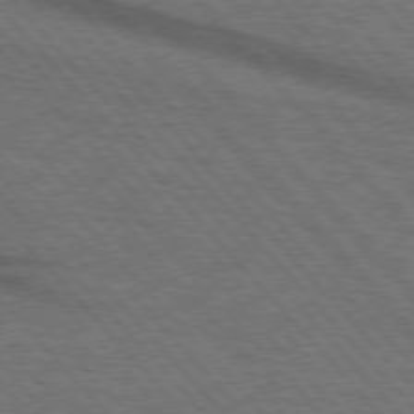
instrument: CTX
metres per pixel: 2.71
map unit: lApd
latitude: 75.8205
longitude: -84.7813
